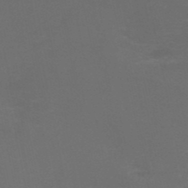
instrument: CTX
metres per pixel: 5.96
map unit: HNb
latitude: -51.0486
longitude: -42.1389
